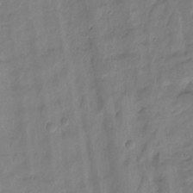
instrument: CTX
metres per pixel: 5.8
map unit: Hto
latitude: -8.5007
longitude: -44.4790
